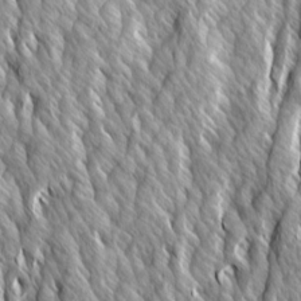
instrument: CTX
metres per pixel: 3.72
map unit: Ave
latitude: 14.4601
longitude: -133.8017
